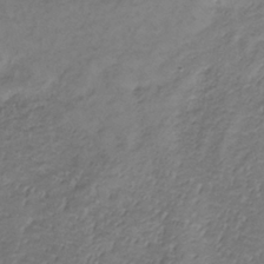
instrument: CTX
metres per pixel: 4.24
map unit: lHb
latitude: -34.7841
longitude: 69.0297
